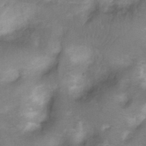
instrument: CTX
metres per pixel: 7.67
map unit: Ht
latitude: 3.8583
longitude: -29.5938
